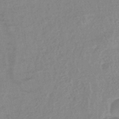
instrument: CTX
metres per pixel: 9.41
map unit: eHb
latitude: -45.6533
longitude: 85.3131
